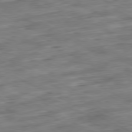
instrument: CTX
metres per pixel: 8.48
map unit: Ap
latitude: -80.9542
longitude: -82.7057
